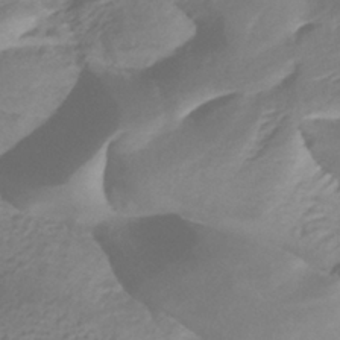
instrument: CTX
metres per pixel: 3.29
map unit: HNhu
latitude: -40.2172
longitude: 109.4265
